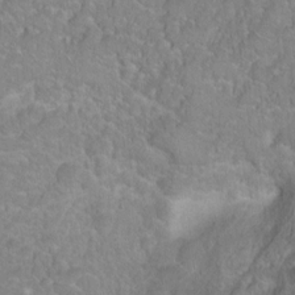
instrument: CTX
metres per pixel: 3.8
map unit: Ht
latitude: 1.8205
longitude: -32.6302
